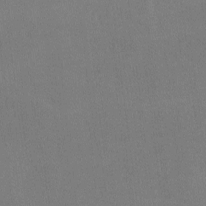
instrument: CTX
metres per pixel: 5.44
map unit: lHvf
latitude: -10.1417
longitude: -100.6302
